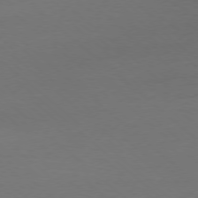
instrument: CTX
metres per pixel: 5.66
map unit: Ap
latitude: -78.3306
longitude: -70.0444
